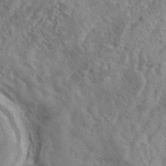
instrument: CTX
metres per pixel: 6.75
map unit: eAb
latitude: 40.9513
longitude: 105.1809
